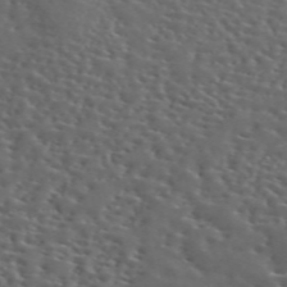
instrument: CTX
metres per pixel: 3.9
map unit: ANa
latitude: 50.5356
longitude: -81.5182
